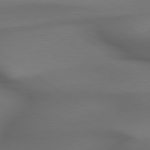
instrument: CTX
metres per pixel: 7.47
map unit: lApd
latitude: 79.4805
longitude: -174.1767
